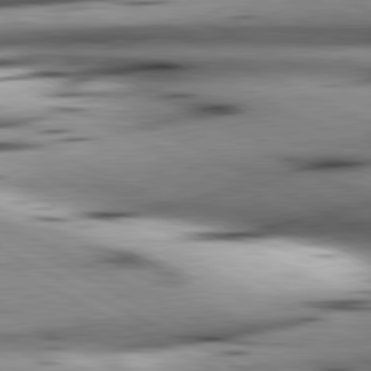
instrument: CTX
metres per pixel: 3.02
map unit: lApd
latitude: 80.8380
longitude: 156.7652
